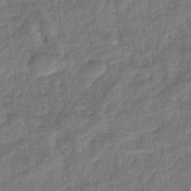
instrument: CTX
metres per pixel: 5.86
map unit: eHb
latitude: -36.9541
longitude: 79.7666
